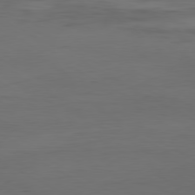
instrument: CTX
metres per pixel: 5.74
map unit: Hpe
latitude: -80.6519
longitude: 18.5952
